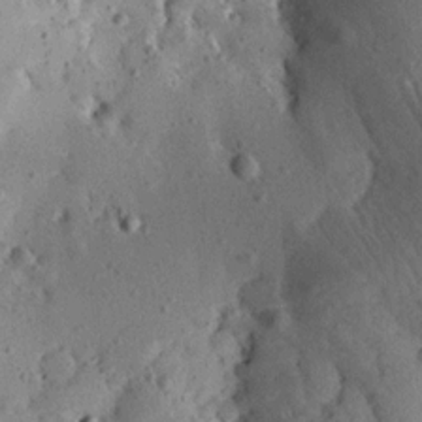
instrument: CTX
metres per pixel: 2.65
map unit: Aa
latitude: 13.2726
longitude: -140.5734
